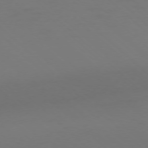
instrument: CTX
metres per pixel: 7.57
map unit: Ap
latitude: -76.2362
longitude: -79.2537
